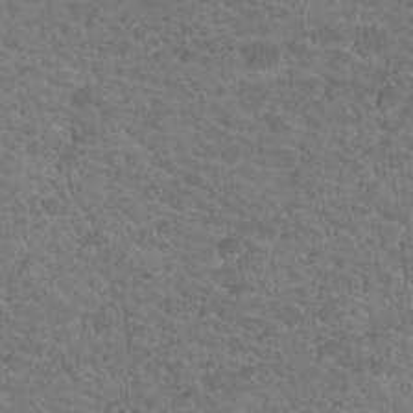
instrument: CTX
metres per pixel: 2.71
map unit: Hto
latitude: 18.3845
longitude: -34.4223
